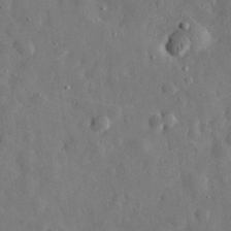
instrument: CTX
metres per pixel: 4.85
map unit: eHh
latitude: 30.5735
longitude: -74.6302
